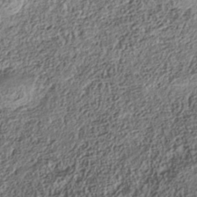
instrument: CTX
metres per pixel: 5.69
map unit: Nhe
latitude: -38.3306
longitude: 137.5021
